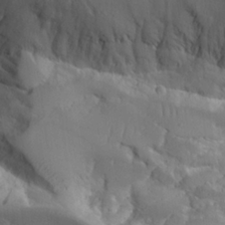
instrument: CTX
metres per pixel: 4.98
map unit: Aa
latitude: 25.2537
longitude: -127.9906
